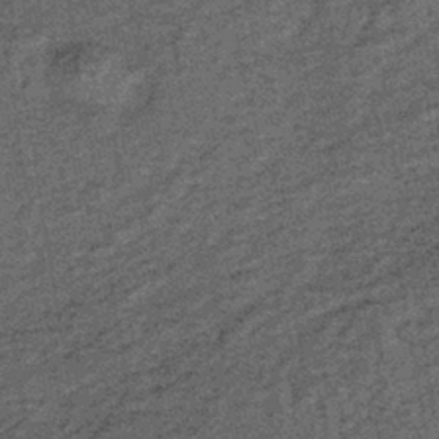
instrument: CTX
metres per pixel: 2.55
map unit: lHb
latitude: -39.4265
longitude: 65.9556
